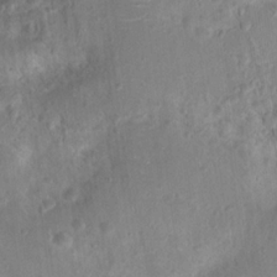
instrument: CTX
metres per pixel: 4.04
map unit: Hto
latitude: 17.2537
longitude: -40.1388
